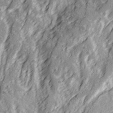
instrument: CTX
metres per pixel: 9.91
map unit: Ave
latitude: 22.2522
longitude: -132.4223
